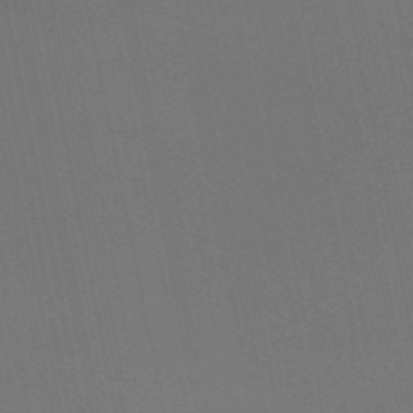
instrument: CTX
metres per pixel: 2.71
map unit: HNb
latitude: -47.7099
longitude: 58.6329
